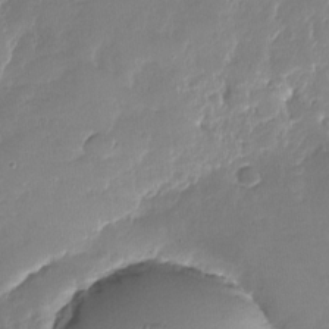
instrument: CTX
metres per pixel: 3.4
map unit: Nhu
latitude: -27.9367
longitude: -60.9891
